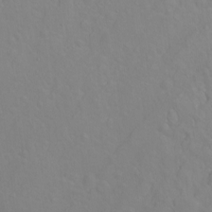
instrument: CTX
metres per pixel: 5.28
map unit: Hto
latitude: -6.9352
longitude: -48.1956
